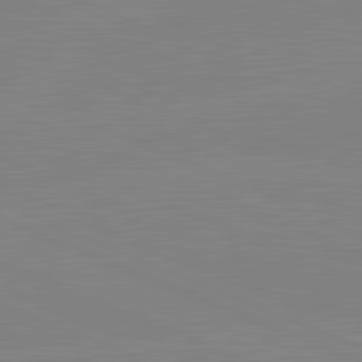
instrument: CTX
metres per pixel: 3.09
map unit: lApd
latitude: 81.9150
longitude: -156.9135
